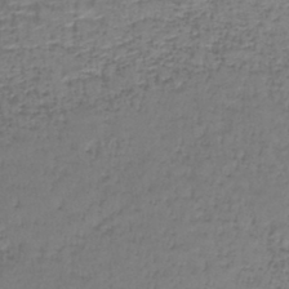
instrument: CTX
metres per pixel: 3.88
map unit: lHb
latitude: -43.2187
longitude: 58.6896
